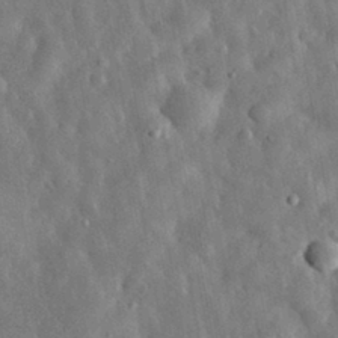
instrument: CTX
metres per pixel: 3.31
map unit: eHh
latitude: 31.4805
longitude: -77.4426
